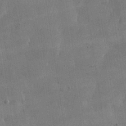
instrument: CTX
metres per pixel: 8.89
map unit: lHvf
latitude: 31.2159
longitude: -92.5545
